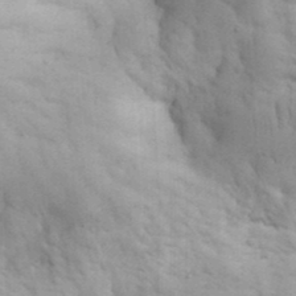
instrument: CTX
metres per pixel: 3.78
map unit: eHh
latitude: 32.1011
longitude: -66.4412
